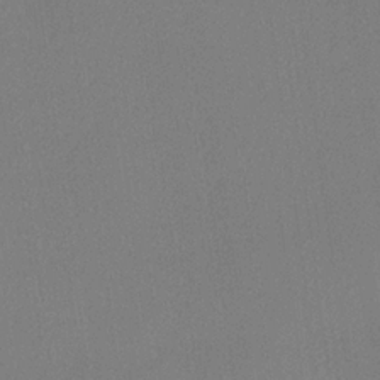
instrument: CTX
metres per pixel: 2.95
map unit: lHvf
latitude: 22.2333
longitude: 140.8408
